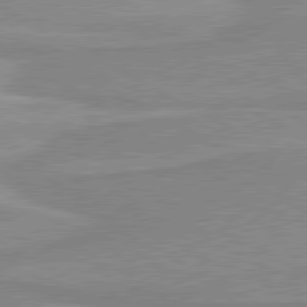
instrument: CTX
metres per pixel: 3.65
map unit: lApd
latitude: 80.3467
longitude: 170.5952
